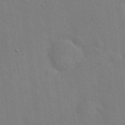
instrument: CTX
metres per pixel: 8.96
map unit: Hto
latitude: 20.9514
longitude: -54.4790
